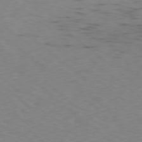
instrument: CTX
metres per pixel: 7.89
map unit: Ap
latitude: -78.5007
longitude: -73.9339
